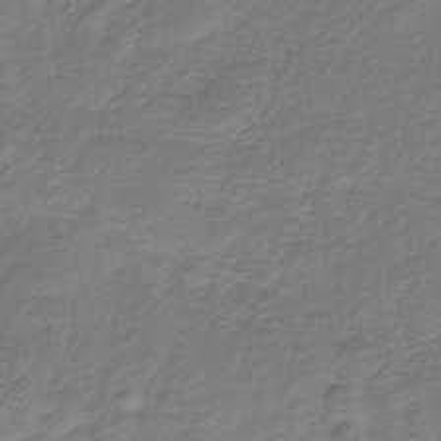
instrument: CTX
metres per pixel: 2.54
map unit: HNb
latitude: -37.0108
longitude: 50.5763
